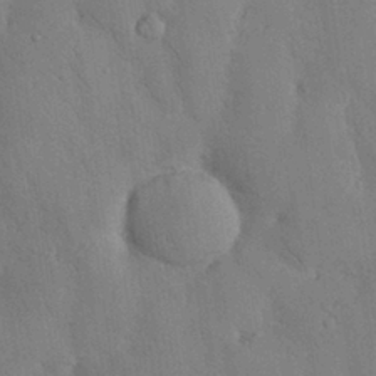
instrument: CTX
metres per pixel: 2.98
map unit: Nhu
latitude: 27.8961
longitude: -70.0444
